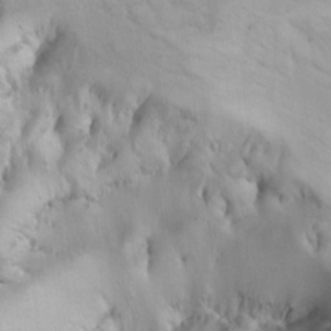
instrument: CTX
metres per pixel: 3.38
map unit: Ht
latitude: 7.7450
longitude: -29.8016
